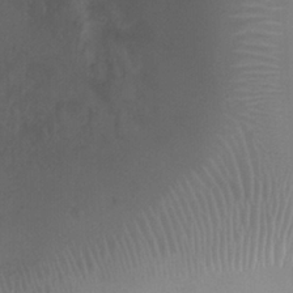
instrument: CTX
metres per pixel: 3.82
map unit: Ht
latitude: -3.8044
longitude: -18.7435
